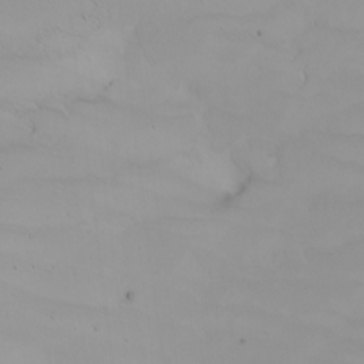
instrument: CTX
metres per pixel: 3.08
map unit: Nhu
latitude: -4.9352
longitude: -92.8569
